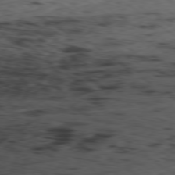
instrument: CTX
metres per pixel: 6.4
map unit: Ap
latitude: -79.3509
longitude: -72.9514
